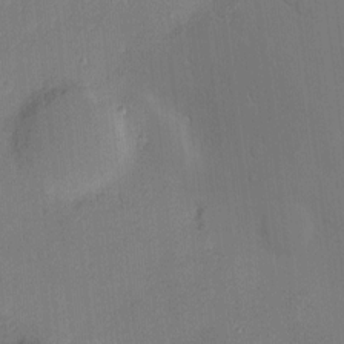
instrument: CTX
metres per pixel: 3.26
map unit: Nve
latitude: -8.6896
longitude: 175.4643
